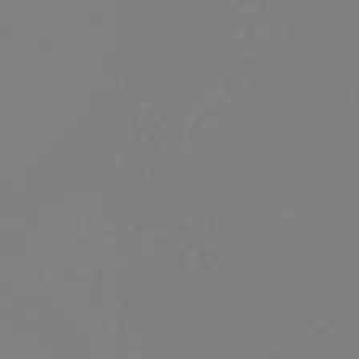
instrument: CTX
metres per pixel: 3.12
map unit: eHh
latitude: -6.3117
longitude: -84.4034
